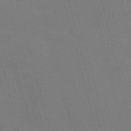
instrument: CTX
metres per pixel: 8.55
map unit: Nve
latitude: -59.1242
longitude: 62.6707
